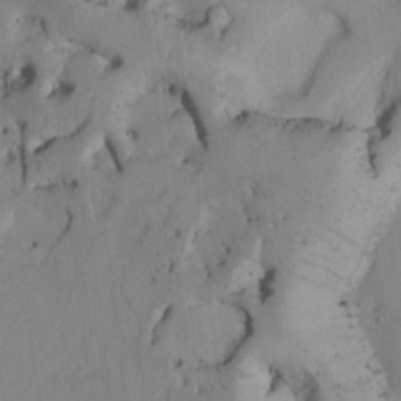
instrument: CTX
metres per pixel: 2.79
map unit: Htu
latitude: -3.4265
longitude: 168.4629
